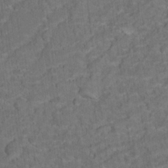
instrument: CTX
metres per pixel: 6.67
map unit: Hto
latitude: 15.6883
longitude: -36.6491
